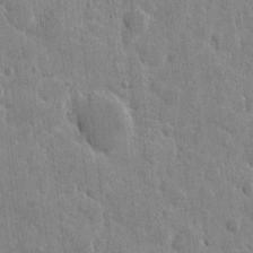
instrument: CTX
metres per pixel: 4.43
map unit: eHh
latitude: 8.4790
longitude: -65.8394
